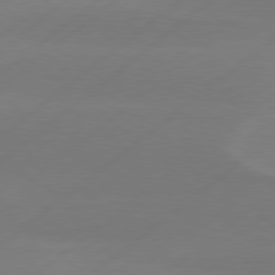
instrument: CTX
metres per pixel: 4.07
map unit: Hpe
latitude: 78.4601
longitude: -131.3671
